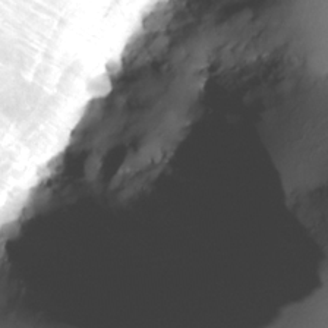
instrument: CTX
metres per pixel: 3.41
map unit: Nhe
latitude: -32.4818
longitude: -115.7638
